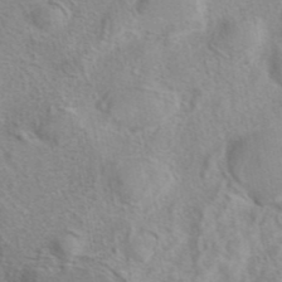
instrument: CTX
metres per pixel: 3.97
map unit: eAb
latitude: 41.2914
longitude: 105.1431
